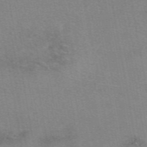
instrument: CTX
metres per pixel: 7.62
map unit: eAb
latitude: 49.8394
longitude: 105.4643
